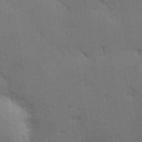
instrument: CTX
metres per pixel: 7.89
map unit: Hve
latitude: 26.3656
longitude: -91.4993
